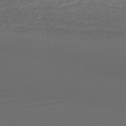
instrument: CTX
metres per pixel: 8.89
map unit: lHb
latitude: -43.0864
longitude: 71.5777
